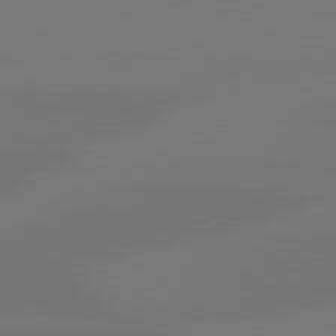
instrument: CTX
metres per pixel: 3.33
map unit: Hpe
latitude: 78.8380
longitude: -128.6679
